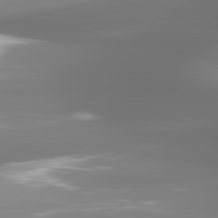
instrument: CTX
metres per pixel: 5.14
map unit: lApd
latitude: 81.4426
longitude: -137.5560
